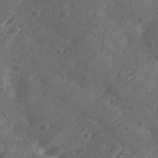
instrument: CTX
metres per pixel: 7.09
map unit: Ave
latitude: -9.2565
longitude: -118.5734
